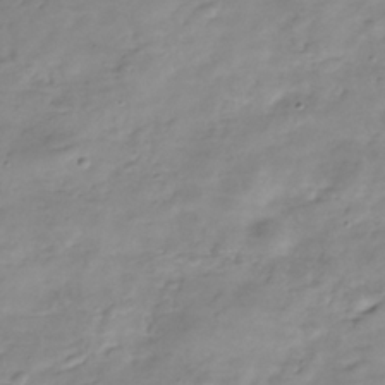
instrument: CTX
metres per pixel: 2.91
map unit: Hve
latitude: -32.1039
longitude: 90.3684
